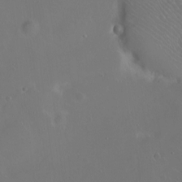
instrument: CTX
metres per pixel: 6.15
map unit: eHh
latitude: 1.2348
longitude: -54.4223
